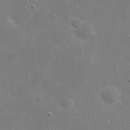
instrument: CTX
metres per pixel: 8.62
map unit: eHh
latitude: 20.7435
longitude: -66.9135
